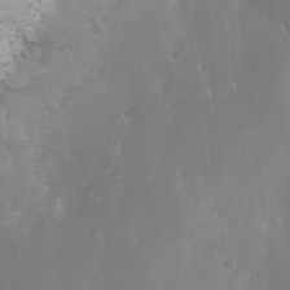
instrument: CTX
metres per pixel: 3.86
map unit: Ave
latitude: -11.0487
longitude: -121.2537
